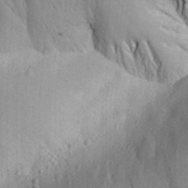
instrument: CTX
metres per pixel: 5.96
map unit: Aa
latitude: 29.3481
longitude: -138.7435
